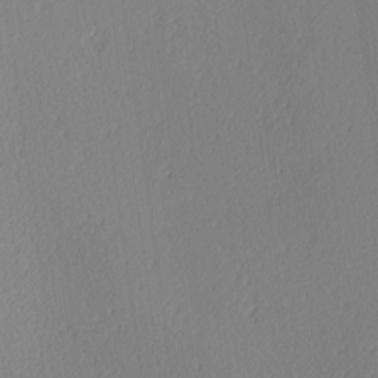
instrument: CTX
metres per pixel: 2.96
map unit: Ave
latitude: 3.7071
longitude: -114.9891
